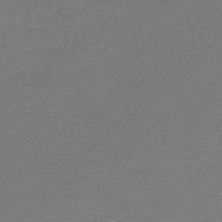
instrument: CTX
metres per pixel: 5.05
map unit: lHb
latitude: -43.9178
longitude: 73.2943
